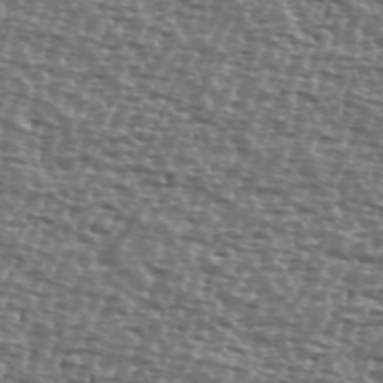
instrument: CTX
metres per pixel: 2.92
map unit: Ave
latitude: 39.6883
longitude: -112.1956
